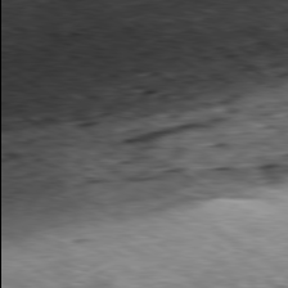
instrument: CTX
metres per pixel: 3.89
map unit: Hpe
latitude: -80.4062
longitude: 22.0094
